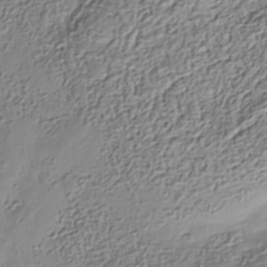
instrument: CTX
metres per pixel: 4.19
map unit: Nhe
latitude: -36.6896
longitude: -178.5357
